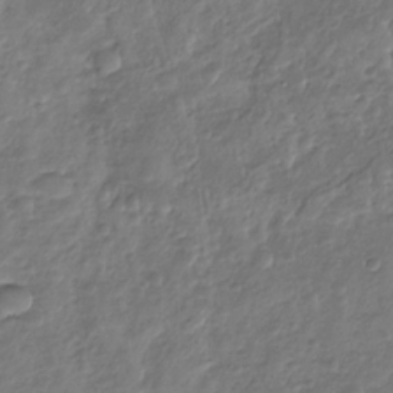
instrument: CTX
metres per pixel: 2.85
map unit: Nhu
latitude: -30.5762
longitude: -61.4993
